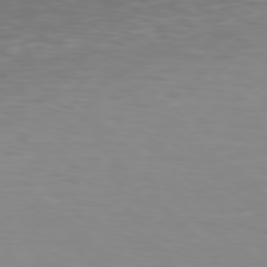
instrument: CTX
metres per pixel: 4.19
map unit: Hpe
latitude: 77.7827
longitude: -165.8205
